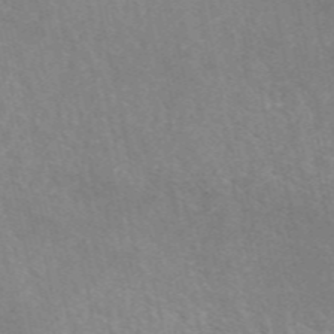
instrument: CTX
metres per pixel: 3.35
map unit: ANa
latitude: 49.7261
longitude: -72.2712
